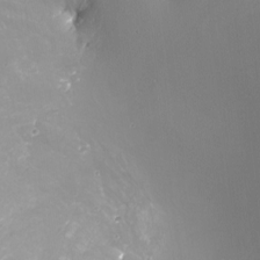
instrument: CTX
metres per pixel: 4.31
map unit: Nhu
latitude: -7.1431
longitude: -91.6694
